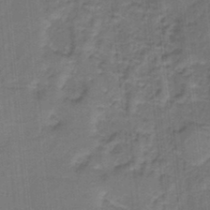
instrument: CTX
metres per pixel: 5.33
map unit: HNb
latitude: -35.5777
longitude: 57.3887
